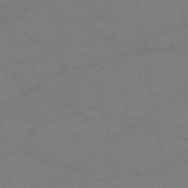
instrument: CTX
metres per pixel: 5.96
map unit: HNb
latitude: -51.1242
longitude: -39.6505
